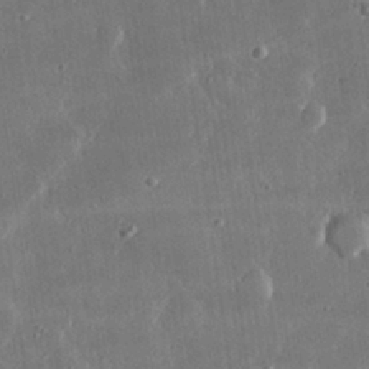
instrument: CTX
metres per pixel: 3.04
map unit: lHvf
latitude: 30.9892
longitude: -92.7057
